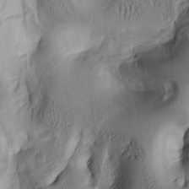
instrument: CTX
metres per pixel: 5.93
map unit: lAa
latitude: 5.4615
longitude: -113.8772
